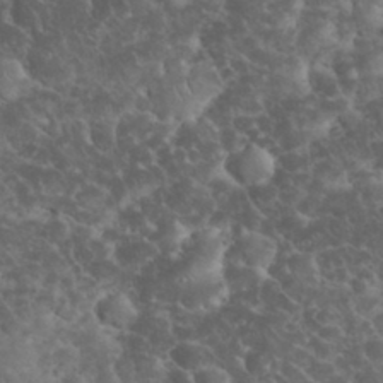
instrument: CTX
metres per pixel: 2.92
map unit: eHh
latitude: 33.4049
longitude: -65.0836
